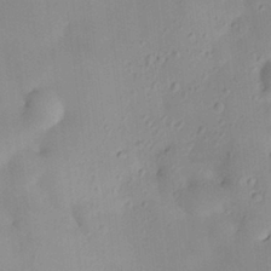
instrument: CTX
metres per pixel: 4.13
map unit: HNhu
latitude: 6.6679
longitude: 13.6155
